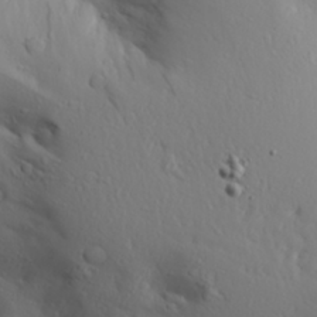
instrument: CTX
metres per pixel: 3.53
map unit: Aa
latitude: 27.9717
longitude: -132.9136
